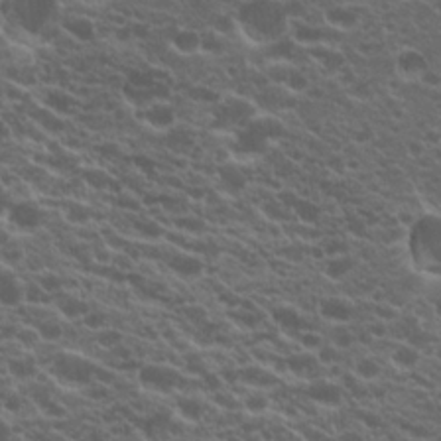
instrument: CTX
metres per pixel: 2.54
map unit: Hto
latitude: 19.9339
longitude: -35.1025
